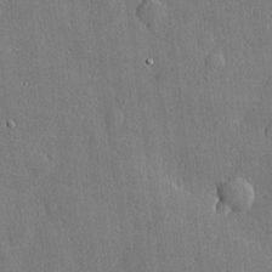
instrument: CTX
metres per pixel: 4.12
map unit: lHvf
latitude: 21.1214
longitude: 145.4643
